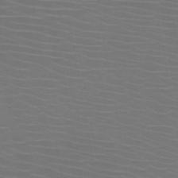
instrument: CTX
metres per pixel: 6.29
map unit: HNb
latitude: -47.5399
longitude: -43.8583
